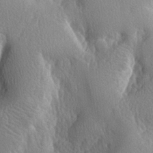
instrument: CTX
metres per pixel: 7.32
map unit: lAa
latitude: -7.1431
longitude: -124.8002
